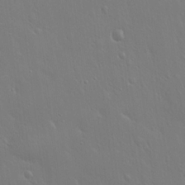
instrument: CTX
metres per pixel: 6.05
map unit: Hto
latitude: 17.7450
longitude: -56.5167
